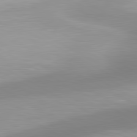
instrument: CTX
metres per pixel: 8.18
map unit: lApd
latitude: 80.7624
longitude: 123.5588
